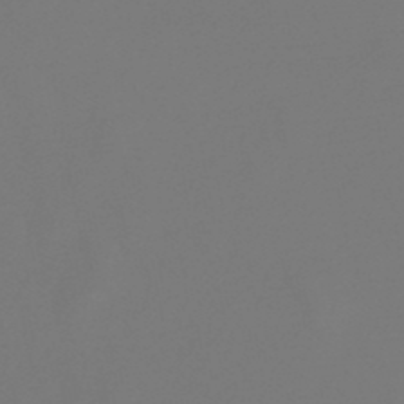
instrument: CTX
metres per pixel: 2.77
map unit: lHb
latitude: -47.3131
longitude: 72.4062
